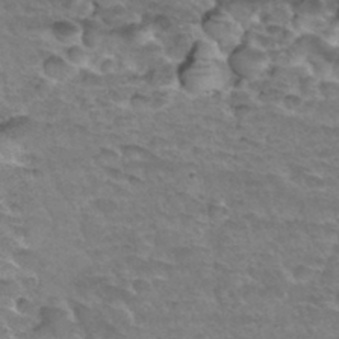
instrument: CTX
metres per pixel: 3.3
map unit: Hto
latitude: 34.0633
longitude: -45.0647
